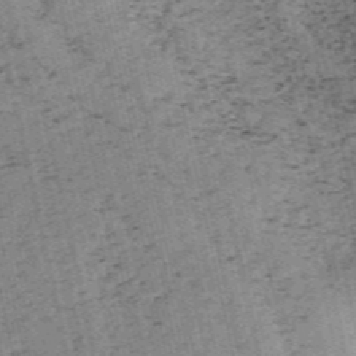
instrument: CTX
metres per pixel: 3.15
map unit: HNb
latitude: -54.3495
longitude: -47.2915
